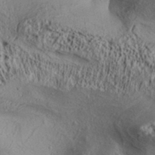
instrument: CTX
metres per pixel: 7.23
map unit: Aa
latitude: 32.3278
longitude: -134.4790
